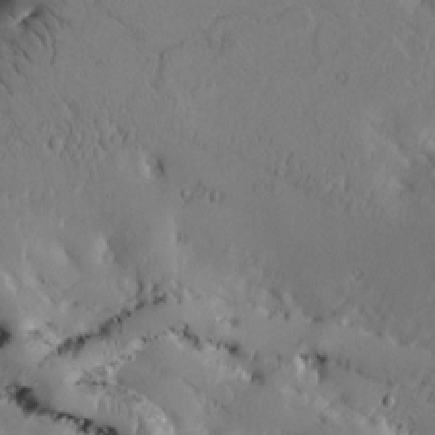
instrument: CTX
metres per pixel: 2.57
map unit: Htu
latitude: -3.1998
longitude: 168.9541
